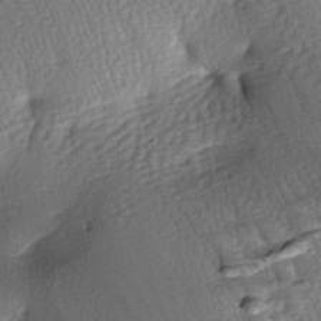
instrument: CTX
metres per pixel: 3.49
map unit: lAa
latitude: -7.3698
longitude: -126.1956
